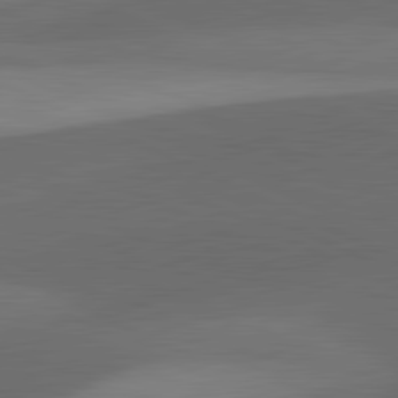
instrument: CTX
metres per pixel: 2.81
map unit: lApd
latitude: 81.5560
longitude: 126.5573
